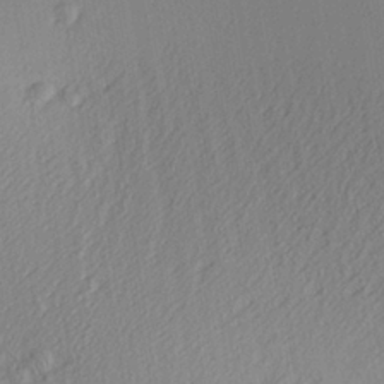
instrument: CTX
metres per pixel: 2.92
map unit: Aa
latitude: 25.7260
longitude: -136.2334
